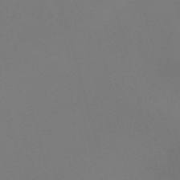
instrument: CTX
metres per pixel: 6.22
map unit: Nve
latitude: -58.2361
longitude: 60.4440
